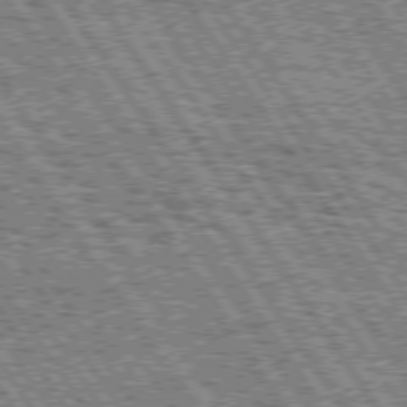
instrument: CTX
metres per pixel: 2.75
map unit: Hpe
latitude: 74.8758
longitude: -153.3104
